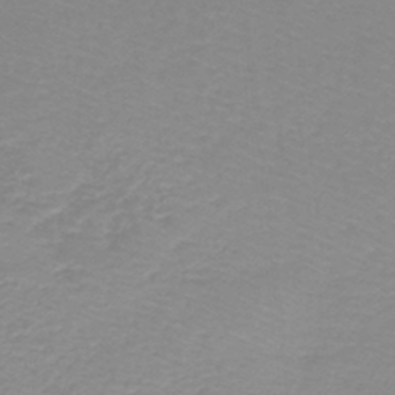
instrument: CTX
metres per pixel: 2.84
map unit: lHb
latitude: -44.2173
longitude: 53.1809
